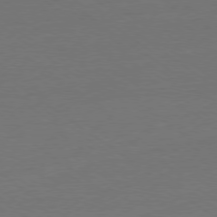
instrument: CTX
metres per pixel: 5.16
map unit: Ap
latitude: -79.0486
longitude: -55.1403
